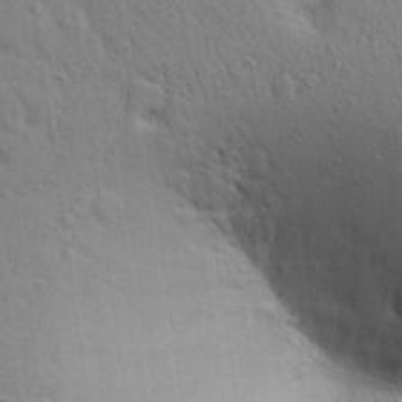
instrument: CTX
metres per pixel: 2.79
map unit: Aa
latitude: 29.4615
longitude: -147.5938
